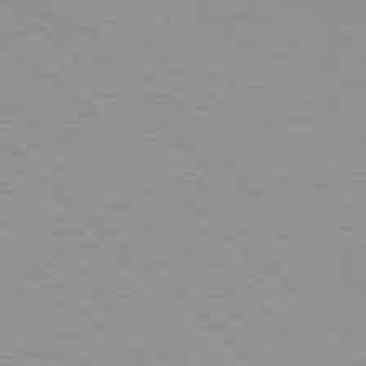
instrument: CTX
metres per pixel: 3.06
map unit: Hpe
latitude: 77.8205
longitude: -154.1200
